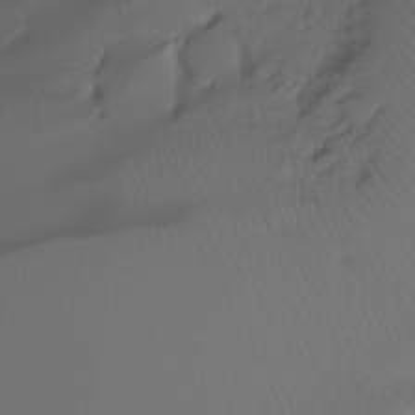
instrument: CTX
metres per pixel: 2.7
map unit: Ht
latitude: -7.9745
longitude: -30.0255
